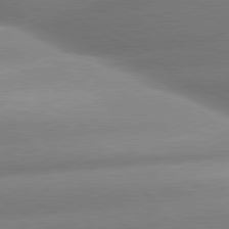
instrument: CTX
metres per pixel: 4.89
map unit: lApd
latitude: 80.1200
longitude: -158.3278
